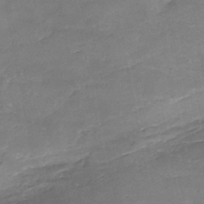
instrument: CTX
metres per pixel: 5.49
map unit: Nhe
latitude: -47.8233
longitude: -170.5924
